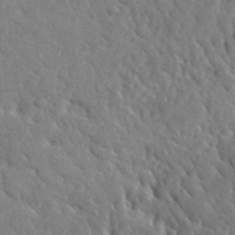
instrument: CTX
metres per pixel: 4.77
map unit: lHvf
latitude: 35.8961
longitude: -86.9136
